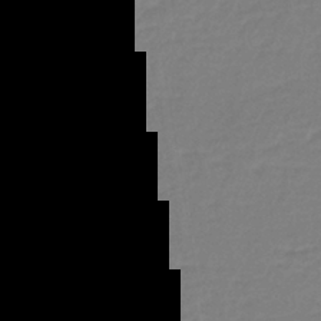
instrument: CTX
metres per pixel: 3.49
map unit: lHb
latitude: -40.7463
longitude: 59.9556
